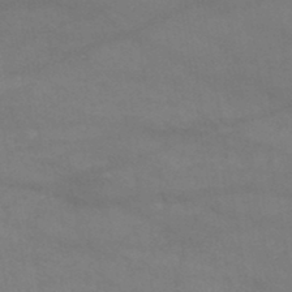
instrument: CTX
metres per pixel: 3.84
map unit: HNb
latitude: -45.5021
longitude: -37.1592
